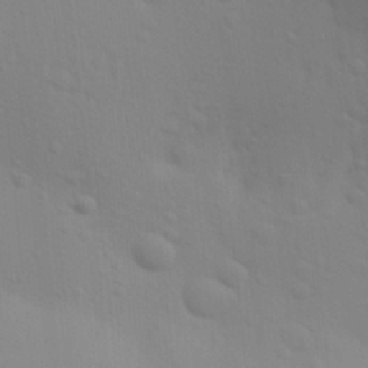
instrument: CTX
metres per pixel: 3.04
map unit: Aa
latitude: 28.8002
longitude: -132.1389
